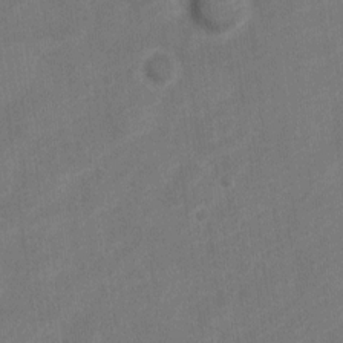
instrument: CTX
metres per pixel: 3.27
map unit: Nve
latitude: -19.8800
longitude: 108.3117
